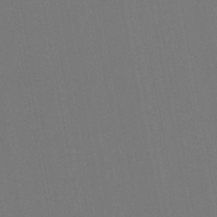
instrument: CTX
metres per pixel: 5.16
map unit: lHb
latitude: -45.8422
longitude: 63.5966
